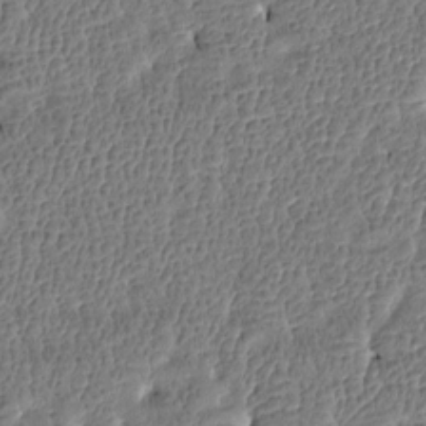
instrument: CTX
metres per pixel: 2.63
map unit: Htu
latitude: -3.9745
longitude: 176.3306
